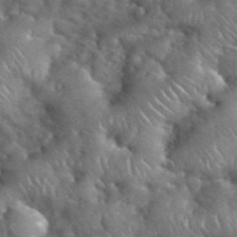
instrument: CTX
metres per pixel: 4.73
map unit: eHh
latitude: 39.9717
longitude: -57.1214
